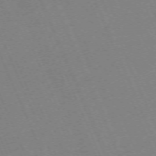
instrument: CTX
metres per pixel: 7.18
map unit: Hpe
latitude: -71.0298
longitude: 12.1795
